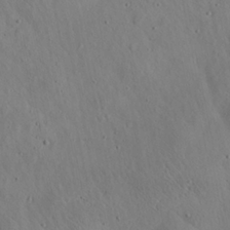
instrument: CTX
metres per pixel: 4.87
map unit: Aa
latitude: 22.8758
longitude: -142.6302
